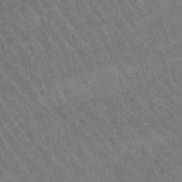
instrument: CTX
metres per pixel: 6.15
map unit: lHb
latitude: -47.1809
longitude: 76.3684
